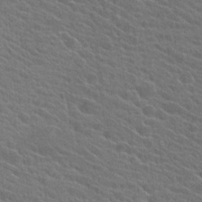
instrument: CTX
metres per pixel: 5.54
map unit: Hto
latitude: 24.5734
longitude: -40.6112
